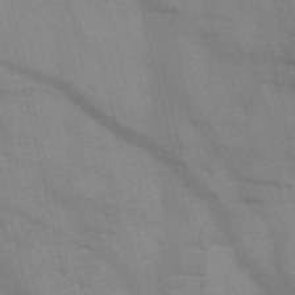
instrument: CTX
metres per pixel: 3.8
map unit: HNb
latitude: -46.8030
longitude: -48.1389
